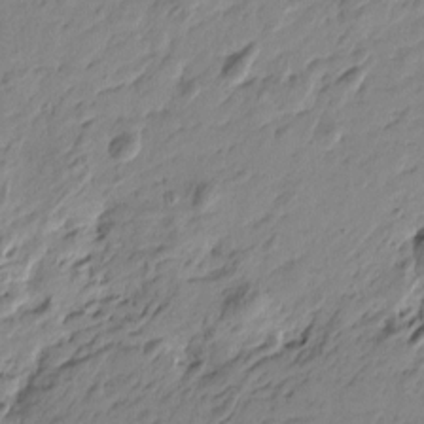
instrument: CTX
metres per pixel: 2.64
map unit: Htu
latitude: -4.5762
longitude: -178.5735
